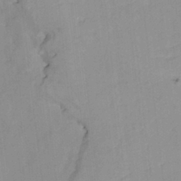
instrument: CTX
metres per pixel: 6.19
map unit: HNhu
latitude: 3.7260
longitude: 3.9745
